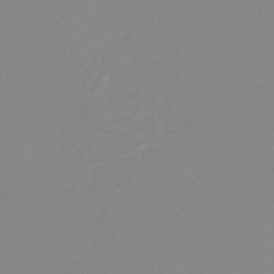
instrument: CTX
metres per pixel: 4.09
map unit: lHb
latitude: -45.1053
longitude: 56.0661
